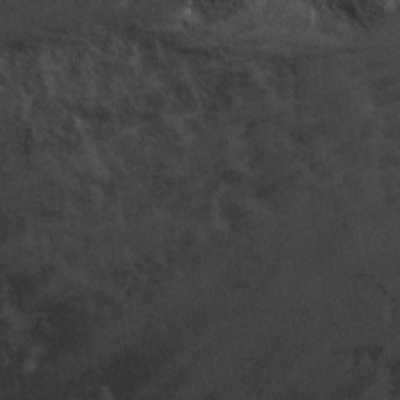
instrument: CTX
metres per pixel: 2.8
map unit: Ht
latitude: 8.9136
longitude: -36.7246
